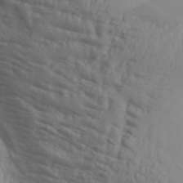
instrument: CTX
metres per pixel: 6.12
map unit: Aa
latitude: 30.1956
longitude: -133.2348
